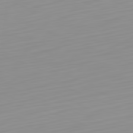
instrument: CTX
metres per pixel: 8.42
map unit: Hpe
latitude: -82.4251
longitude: 16.4062
